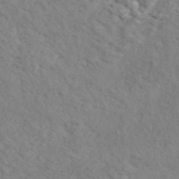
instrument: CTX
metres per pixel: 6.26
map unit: ANa
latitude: 44.7057
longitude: 21.4076
